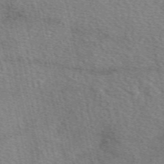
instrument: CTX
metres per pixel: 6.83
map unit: eAb
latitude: 50.7246
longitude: 113.8234
